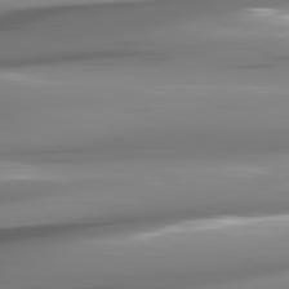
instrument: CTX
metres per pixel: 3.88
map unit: lApd
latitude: 81.0647
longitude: -144.9514
